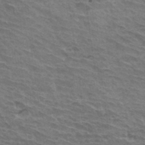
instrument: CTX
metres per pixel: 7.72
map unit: Hto
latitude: 34.1011
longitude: -42.7624
